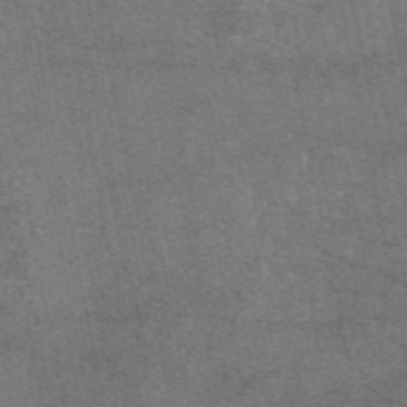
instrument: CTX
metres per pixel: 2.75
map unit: eAb
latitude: 47.8017
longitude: 108.1039
